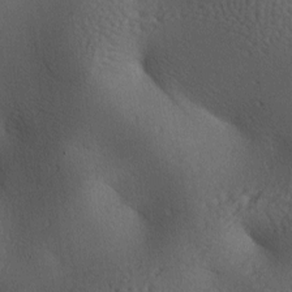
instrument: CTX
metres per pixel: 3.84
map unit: lAa
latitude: -7.5588
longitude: -124.8758
